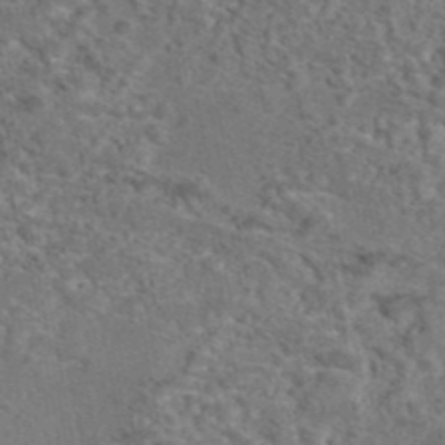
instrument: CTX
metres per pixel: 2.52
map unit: eAb
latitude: 43.3482
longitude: 104.0661
